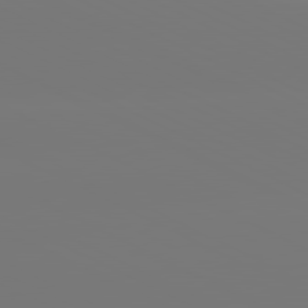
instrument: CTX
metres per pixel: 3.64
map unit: lApd
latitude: 81.0269
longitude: -148.4412
